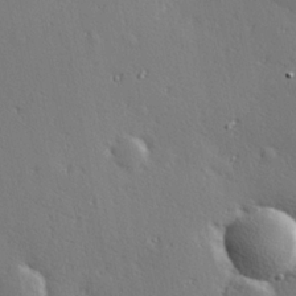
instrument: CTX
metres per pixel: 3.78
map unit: Hve
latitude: 18.8002
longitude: 150.1039
